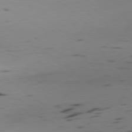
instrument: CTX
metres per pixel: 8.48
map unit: Ap
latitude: -79.3509
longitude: -62.3656
